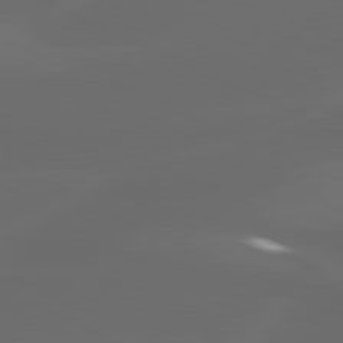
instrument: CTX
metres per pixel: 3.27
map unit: lApd
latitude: 80.0255
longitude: -117.5938
